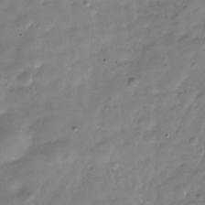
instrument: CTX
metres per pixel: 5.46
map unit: Hve
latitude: -30.5385
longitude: 91.3132
